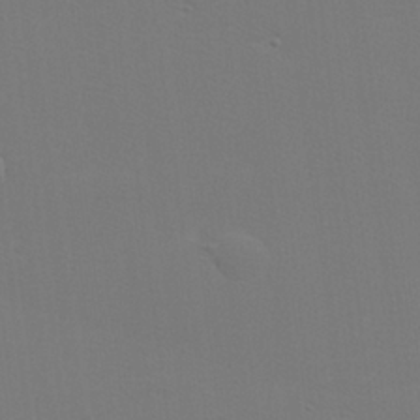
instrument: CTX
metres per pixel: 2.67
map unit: lHvf
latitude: 24.9513
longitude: 140.9542
